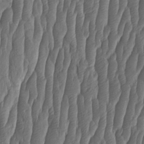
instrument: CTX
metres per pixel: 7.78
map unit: HNhu
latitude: -1.3321
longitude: 13.5966
